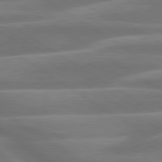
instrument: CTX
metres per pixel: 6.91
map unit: lApd
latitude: 79.8395
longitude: -127.6505
